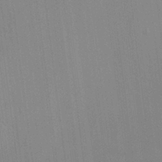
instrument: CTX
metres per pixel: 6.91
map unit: HNhu
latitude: 4.9892
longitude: 8.8030
